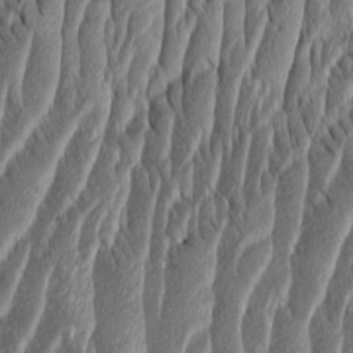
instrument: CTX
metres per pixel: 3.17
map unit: Aa
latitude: 8.5546
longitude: -130.9703
